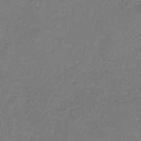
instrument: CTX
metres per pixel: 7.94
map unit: lHb
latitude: -34.7652
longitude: 63.7477
